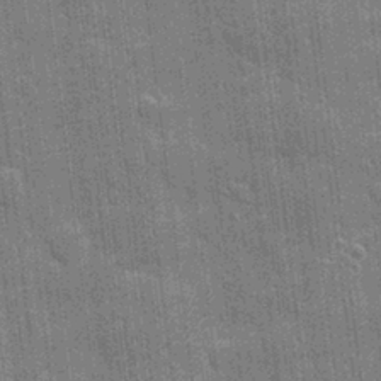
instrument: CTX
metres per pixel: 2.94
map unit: eHh
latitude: 7.1214
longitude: -74.3845
